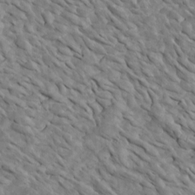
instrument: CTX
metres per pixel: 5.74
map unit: Htu
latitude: 2.4979
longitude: 142.9730
